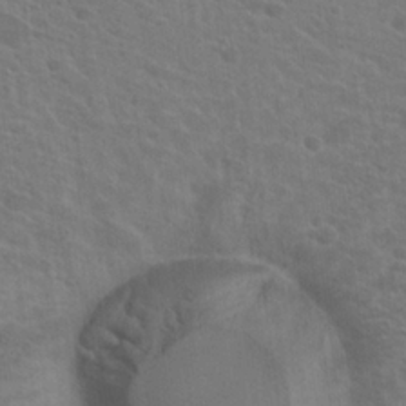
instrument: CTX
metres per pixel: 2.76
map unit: Hto
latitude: 22.4979
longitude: -39.6883
